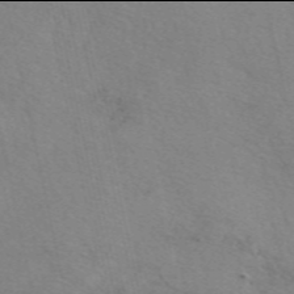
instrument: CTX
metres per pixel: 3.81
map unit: eAb
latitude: 49.9906
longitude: 106.3684
